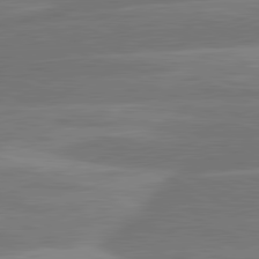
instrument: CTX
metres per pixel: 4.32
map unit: lApd
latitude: 81.4804
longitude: -134.8758
